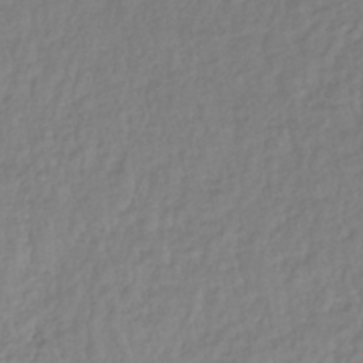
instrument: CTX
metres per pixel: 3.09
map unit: lHb
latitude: -37.4832
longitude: 69.9745
